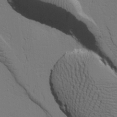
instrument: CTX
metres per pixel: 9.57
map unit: Aa
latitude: 18.4790
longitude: -125.6316
